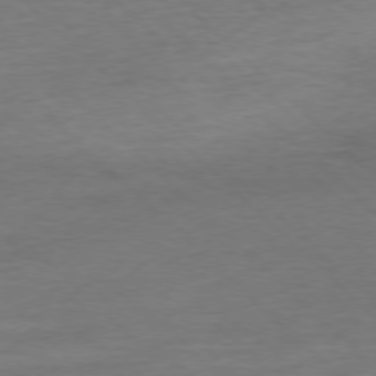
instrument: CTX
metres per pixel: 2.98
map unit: Ap
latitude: -77.4643
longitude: -88.4601
